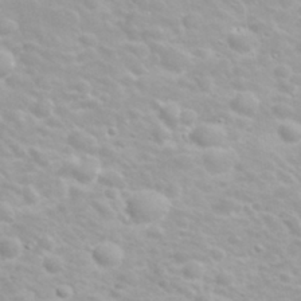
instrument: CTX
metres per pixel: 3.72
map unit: eHh
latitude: 31.8773
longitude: -61.1970
